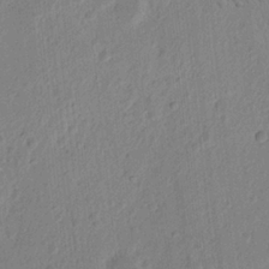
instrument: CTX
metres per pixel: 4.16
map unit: Nhu
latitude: 15.4238
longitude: -75.1592
